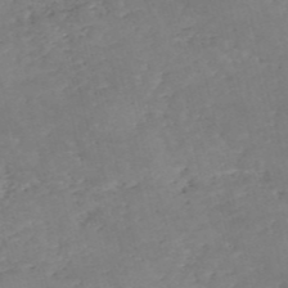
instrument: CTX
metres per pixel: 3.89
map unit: eHh
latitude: -55.3699
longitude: -90.1767
